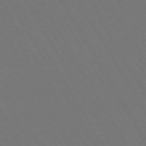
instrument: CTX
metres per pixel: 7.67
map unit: Hpe
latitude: 73.2726
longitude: -127.4993
